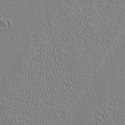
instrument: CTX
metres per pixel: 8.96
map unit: ANa
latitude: 39.1970
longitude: 24.8030
